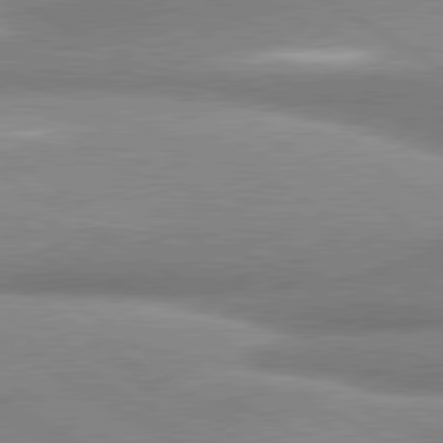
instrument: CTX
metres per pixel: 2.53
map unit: lApd
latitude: 80.8002
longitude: -178.2523
